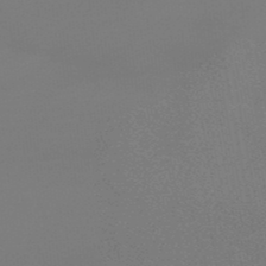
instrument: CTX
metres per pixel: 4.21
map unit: lHb
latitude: -48.7652
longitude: 65.8423
